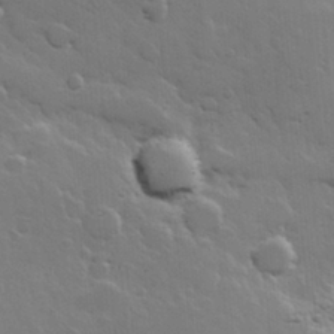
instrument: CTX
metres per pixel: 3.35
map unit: Hve
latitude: 22.9325
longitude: 149.4644
